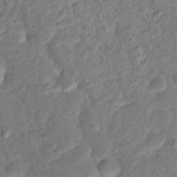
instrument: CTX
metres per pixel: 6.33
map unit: Hto
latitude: 14.9892
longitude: -38.9514
